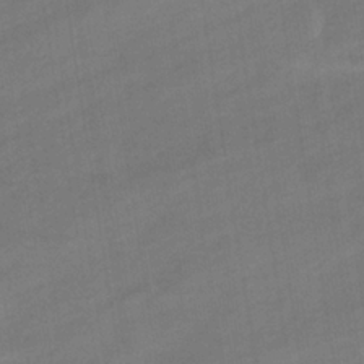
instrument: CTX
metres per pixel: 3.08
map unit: eHb
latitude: -36.7274
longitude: 79.2565
